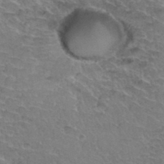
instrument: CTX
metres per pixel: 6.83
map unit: Hto
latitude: 35.5371
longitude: -45.6316
